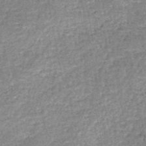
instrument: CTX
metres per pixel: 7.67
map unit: HNb
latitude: -51.4832
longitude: -49.6694
